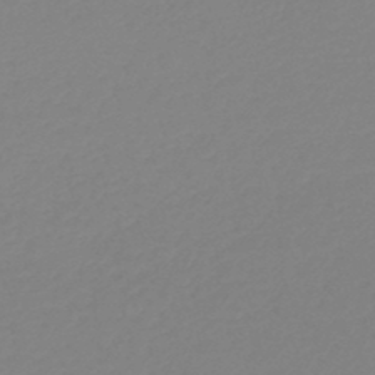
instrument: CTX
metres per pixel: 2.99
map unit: HNb
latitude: -49.0676
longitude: -50.9324
